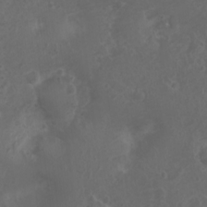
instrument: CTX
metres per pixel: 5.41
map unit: Nhu
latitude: 2.7246
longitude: -14.9514
